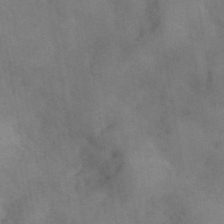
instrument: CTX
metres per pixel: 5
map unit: ANa
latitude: 41.8394
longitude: 15.6911
